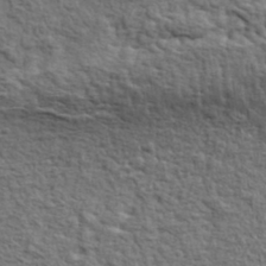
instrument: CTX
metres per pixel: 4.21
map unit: eHh
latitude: 36.6680
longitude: -81.9339
